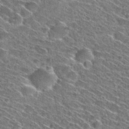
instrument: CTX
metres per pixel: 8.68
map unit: Hto
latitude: 29.0080
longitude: -45.3292
